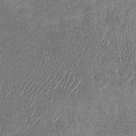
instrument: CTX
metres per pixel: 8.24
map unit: Nhu
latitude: -27.7099
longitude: -62.5924
